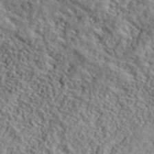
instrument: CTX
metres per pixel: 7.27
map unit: lHvf
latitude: 40.9513
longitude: -87.8961
